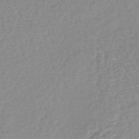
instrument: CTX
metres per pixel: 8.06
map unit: lHb
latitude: -44.2740
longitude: 78.7085
